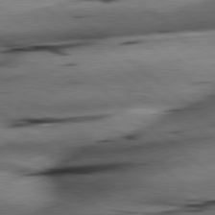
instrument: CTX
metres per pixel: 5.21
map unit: lApd
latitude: 79.2159
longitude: -140.0444
